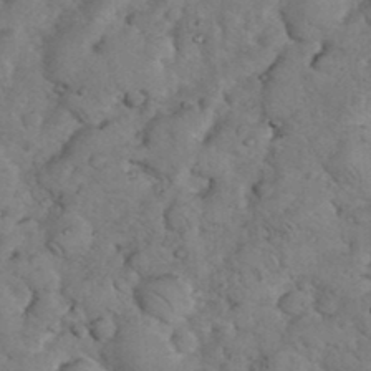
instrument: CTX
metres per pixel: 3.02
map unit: eHh
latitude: 36.4034
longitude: -64.8758
